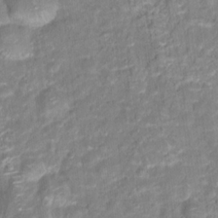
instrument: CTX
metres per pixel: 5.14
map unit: Hto
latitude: 16.4790
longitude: -40.1010
